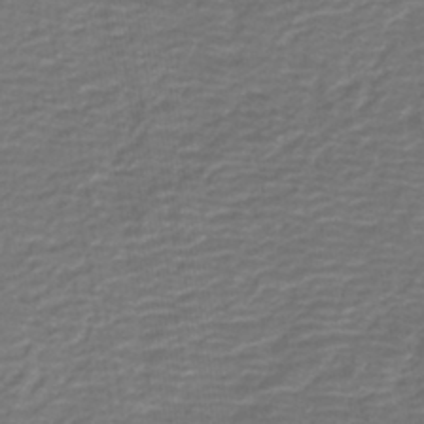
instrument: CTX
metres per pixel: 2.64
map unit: HNb
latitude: -42.4628
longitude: 51.4076
